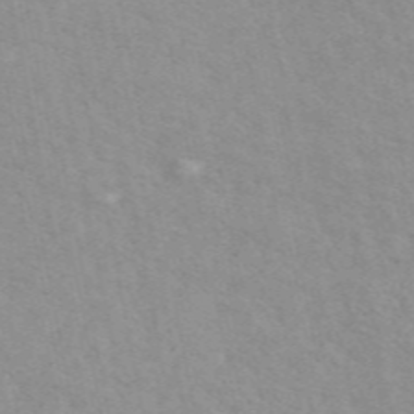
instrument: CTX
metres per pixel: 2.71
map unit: ANa
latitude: 49.7639
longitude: -72.8191
